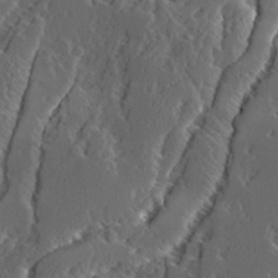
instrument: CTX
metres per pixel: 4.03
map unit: Ave
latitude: 14.1578
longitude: -136.3279
